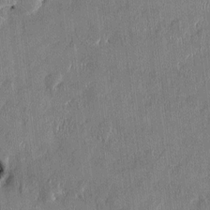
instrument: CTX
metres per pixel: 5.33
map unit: HNhu
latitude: 1.4804
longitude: -5.4993
